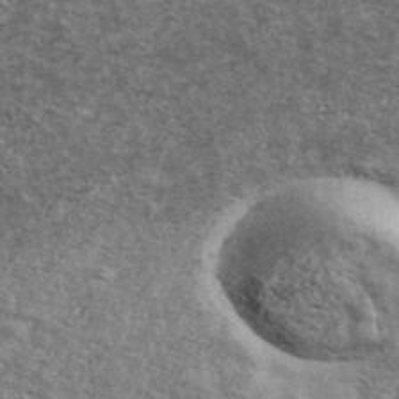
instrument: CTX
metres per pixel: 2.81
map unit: Ave
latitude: 41.1025
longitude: -108.7624
